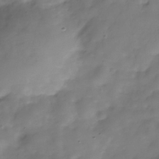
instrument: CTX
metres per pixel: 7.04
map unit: Hve
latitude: -30.7463
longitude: 93.9367
